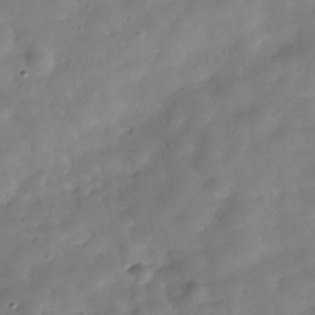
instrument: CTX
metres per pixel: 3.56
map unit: Hve
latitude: -30.9164
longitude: 94.8974
